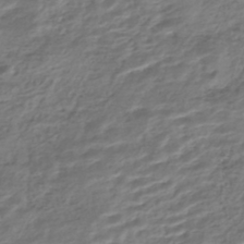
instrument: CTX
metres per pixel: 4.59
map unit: HNhu
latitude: -44.2928
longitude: 102.6330
